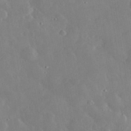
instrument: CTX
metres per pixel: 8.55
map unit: lHvf
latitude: 32.7057
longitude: -85.2726
